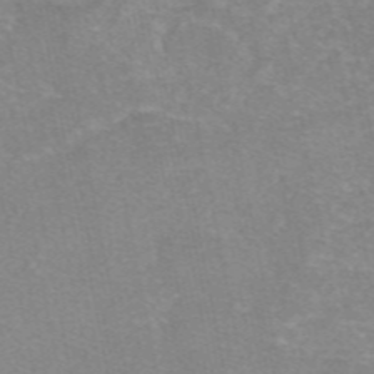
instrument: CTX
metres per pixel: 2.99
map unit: eAb
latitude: 48.2334
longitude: 103.6155
